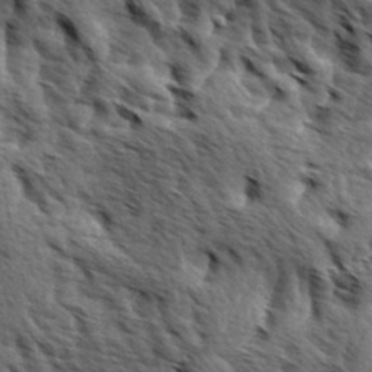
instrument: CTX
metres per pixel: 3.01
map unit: Hve
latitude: 31.8962
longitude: 149.1243
